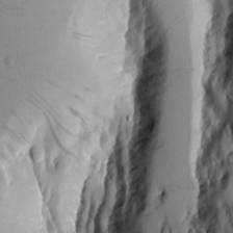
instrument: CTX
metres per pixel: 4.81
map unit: Aa
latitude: 9.7828
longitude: -126.4034
